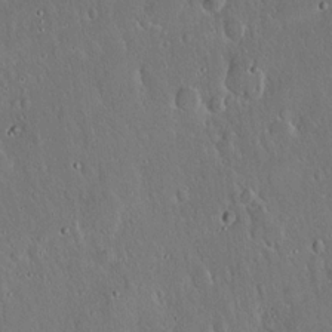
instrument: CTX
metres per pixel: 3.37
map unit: Hto
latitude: 17.1403
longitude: -57.3859
